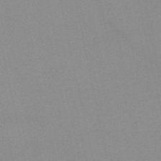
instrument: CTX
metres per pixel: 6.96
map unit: HNb
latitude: -52.1227
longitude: -50.7624
